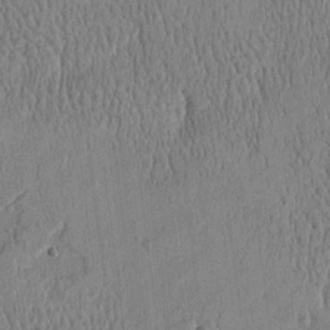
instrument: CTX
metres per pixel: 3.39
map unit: Htu
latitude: -5.1431
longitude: 175.1053
